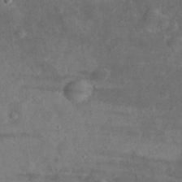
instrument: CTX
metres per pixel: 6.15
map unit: eHh
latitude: 30.7813
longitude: -71.3670
